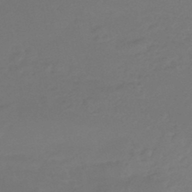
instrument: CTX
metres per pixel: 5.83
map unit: HNhu
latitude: -46.2550
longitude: 92.2928
